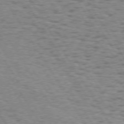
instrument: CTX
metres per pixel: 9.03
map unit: Hpe
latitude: 73.3104
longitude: -133.6694
